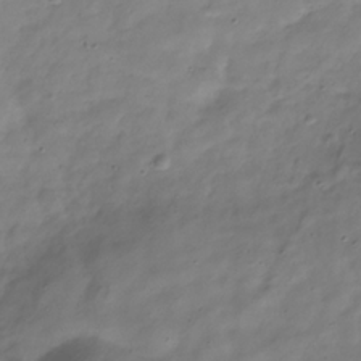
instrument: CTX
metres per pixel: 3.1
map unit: Hve
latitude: -32.4062
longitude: 90.4062
